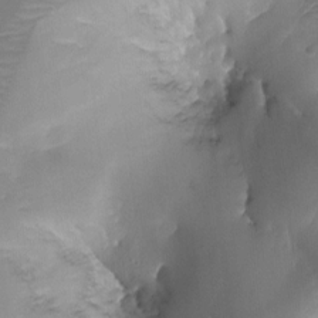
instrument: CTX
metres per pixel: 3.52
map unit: Nhu
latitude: -12.7652
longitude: -66.8758
